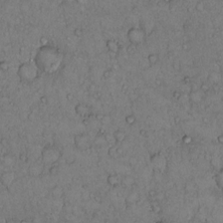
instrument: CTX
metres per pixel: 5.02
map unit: Hto
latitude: 10.7246
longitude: -58.2145
